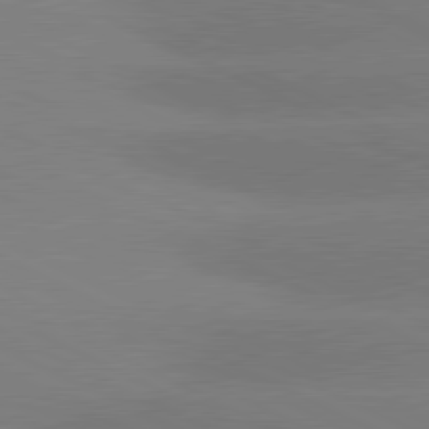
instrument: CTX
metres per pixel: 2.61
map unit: lApd
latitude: 80.9892
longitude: -151.8583
